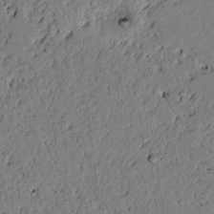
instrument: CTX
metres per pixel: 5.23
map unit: lAvf
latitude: 4.8758
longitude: 167.3887
